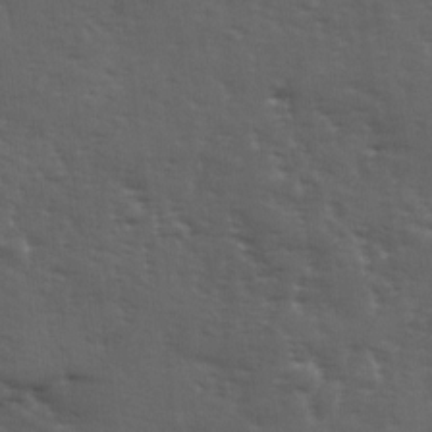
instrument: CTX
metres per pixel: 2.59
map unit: Ave
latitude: 11.7450
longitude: -103.8961
